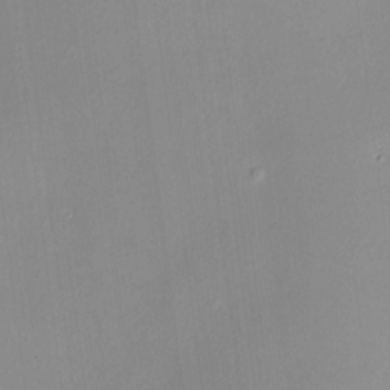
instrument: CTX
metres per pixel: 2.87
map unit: HNhu
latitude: 6.8569
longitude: 9.4454
